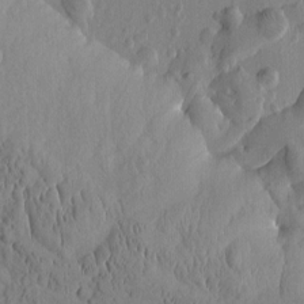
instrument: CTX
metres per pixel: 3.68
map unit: Htu
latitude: -3.0486
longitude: 174.2172
